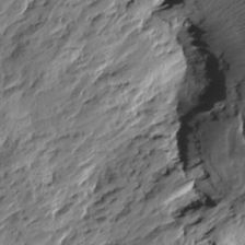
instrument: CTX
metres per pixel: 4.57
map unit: Htu
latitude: -3.6532
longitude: -178.8569
